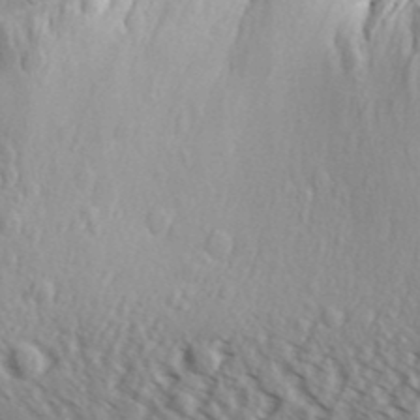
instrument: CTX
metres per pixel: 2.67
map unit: Aa
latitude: 30.2901
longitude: -139.1592
